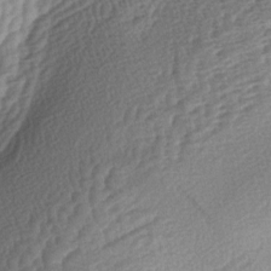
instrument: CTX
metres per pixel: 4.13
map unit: lAa
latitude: -2.9541
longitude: -127.6694
